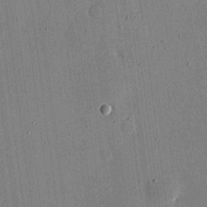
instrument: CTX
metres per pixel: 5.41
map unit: eHh
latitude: 18.7246
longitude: -69.8961
